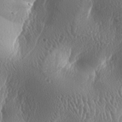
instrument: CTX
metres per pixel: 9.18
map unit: lAa
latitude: -6.7841
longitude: -128.8002
